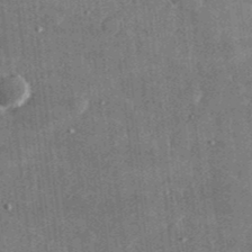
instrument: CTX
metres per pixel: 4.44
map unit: lHvf
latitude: 31.0459
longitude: -90.2145
